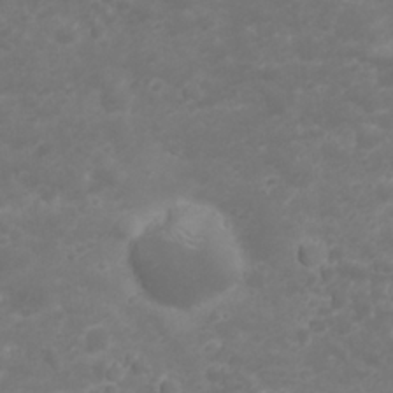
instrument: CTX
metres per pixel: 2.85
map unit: Nhu
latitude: 23.3859
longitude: -61.3104
